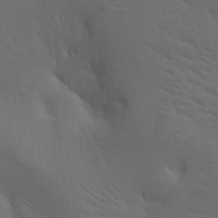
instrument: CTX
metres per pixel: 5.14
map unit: lAa
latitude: 19.9717
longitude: -139.2726
